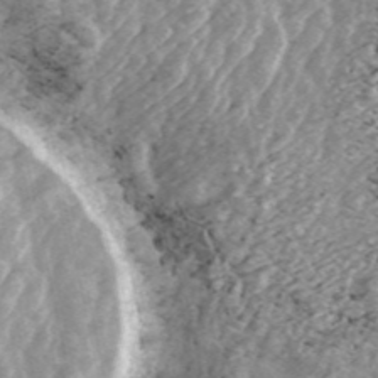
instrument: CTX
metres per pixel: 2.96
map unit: ANa
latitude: 45.3481
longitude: 29.6911
